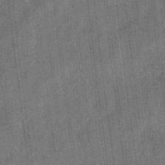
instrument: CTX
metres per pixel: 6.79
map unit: eHb
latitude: -34.8975
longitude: 79.0486
